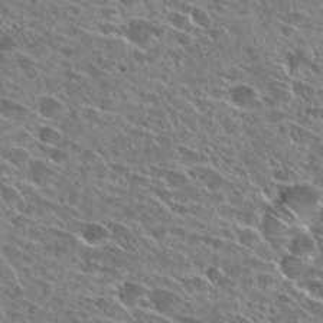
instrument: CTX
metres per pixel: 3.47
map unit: Hto
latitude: 27.1781
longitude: -43.6505
